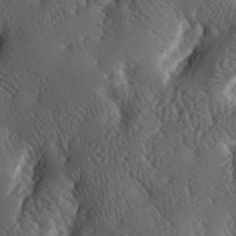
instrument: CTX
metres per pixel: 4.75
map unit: lAa
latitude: -6.4251
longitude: -125.0270
